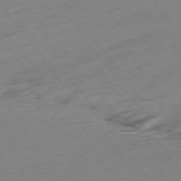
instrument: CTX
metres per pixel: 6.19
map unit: Ap
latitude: -75.1620
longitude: -71.3481
